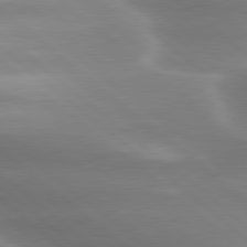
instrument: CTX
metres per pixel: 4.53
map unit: lApd
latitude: 79.6883
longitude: -117.0647
